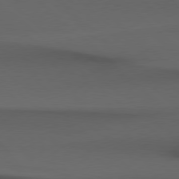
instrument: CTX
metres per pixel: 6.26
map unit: Hpe
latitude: 78.3845
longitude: -161.1970
